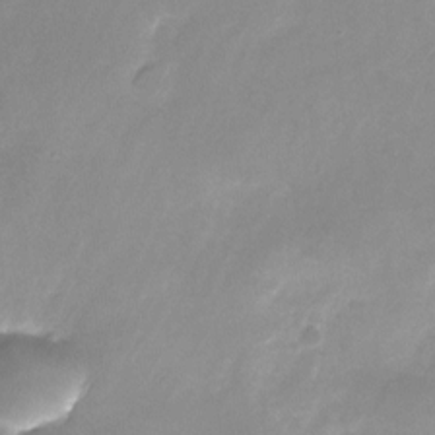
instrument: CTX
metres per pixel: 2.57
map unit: Nhu
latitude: -24.5763
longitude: -70.2144
